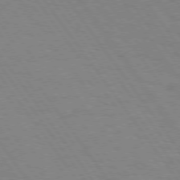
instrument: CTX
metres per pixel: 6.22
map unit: Hpe
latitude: 74.4223
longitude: -137.3671
